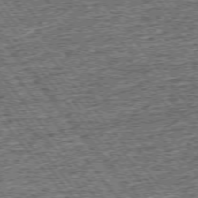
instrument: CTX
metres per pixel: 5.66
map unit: Ap
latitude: -75.7100
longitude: -91.9339
